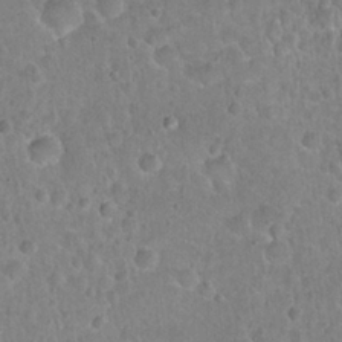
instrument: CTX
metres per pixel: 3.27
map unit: Hto
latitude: 21.3860
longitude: -48.1389
